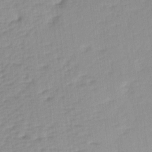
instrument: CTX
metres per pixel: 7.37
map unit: lAa
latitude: -8.4440
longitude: -124.3467
